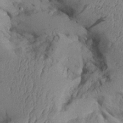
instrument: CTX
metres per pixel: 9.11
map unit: Aa
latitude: 26.5357
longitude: -129.4804
